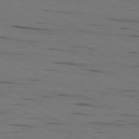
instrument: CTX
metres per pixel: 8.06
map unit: Ap
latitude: -80.6330
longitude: -94.0255
